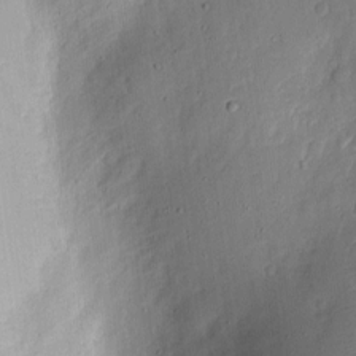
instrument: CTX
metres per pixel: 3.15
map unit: eHh
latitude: 7.1592
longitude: -71.9528
